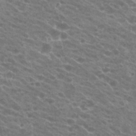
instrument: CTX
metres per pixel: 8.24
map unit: Hto
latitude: 23.9150
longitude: -40.4978
